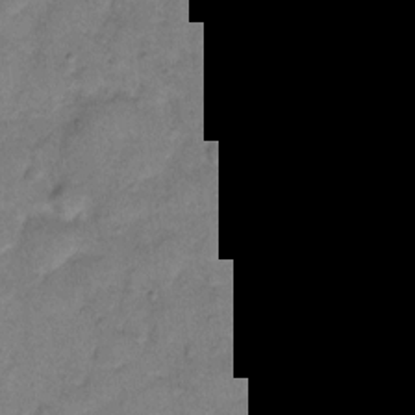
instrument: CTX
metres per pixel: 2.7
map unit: eHh
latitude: 11.4049
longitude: -64.2900
